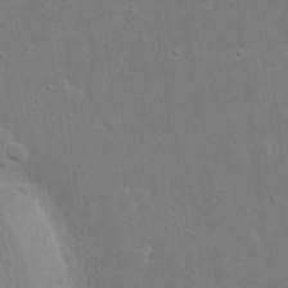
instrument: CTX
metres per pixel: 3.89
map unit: eHh
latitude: 16.7246
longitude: -72.5357
